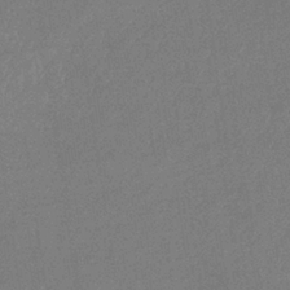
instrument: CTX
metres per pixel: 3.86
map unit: lHb
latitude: -34.8597
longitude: 68.3495
